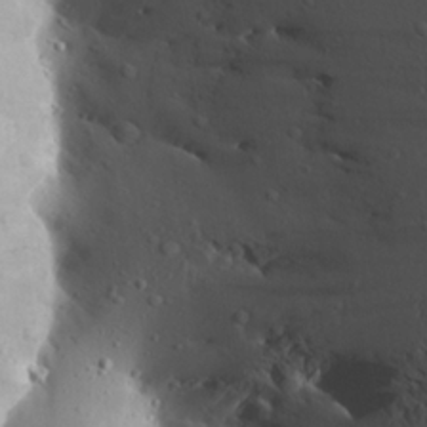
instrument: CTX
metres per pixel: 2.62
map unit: Aa
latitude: 19.3103
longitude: -148.3656
